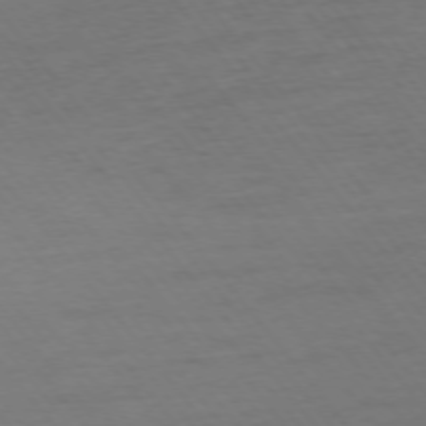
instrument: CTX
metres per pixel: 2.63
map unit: Ap
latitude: -75.6344
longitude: -83.0647
